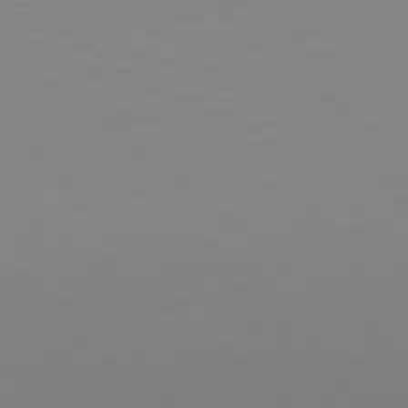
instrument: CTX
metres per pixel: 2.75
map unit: Hpe
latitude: 78.8758
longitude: -174.1011
